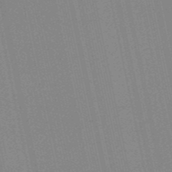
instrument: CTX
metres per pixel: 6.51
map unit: HNb
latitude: -52.1039
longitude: -45.5182
